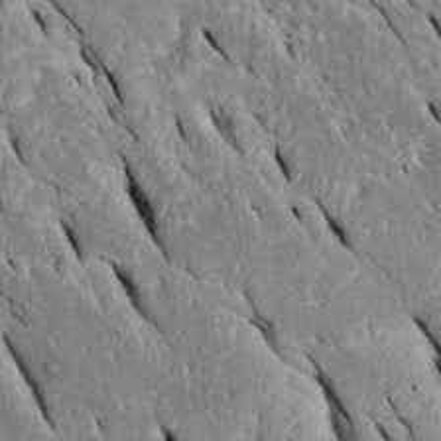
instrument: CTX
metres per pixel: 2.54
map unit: Htu
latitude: -0.2740
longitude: 149.2376
